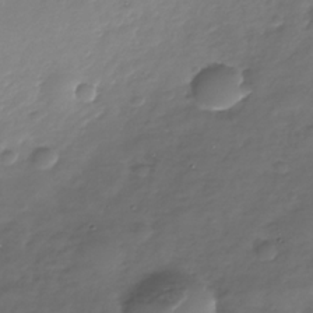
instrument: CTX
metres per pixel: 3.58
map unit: Nhe
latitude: -34.5952
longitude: -89.2159
